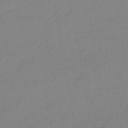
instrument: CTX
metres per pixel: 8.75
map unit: eHb
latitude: -45.1242
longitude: 90.0283
